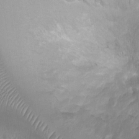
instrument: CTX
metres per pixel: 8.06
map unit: Ht
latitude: -1.2754
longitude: -20.1956
